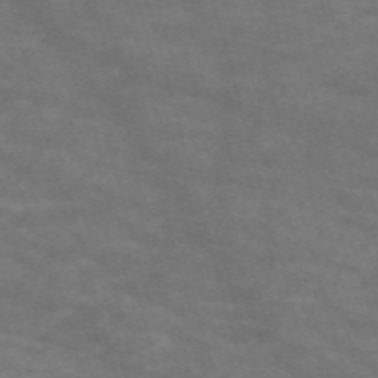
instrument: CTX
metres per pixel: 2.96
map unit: Nve
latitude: -59.3131
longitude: 59.0486
